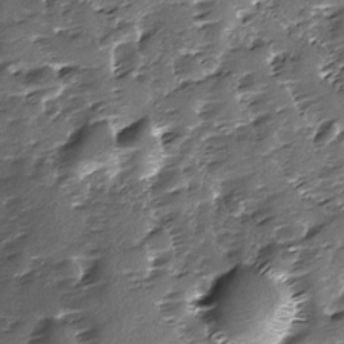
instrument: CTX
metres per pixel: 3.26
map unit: Ave
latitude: -9.5399
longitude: -117.8583
